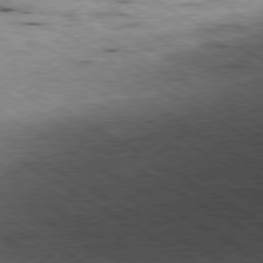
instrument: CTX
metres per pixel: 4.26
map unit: Ap
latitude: -80.1795
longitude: -86.1955
